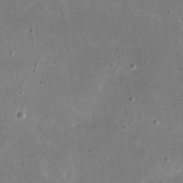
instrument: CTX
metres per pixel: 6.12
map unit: eHh
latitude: 21.8206
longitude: -67.8016
